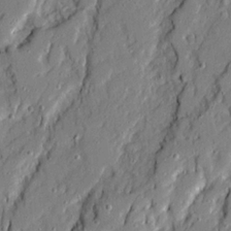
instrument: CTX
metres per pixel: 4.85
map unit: Ave
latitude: 20.9892
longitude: -129.2159
